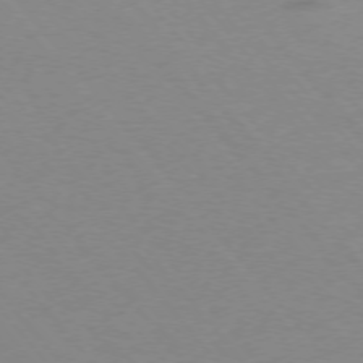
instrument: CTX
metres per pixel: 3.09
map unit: Ap
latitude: -75.6344
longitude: -63.9906
